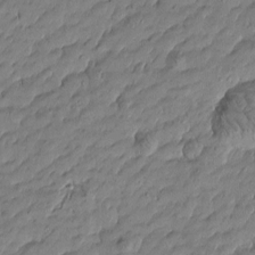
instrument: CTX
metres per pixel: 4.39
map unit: Htu
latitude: -5.6722
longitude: 177.5210
